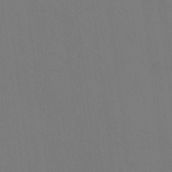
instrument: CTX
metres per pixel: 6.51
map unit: eHh
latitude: -8.1606
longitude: -69.1214
